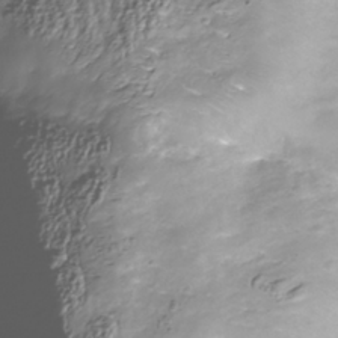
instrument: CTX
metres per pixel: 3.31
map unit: Nhu
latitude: -40.5196
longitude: -86.0444
